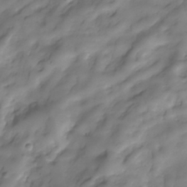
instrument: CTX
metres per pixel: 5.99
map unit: Hve
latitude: -30.5196
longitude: 94.1983
